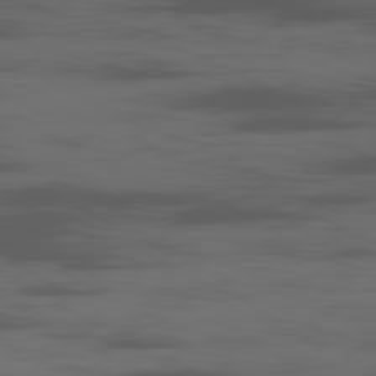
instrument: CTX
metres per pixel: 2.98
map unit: Ap
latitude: -80.7463
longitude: -63.1026
